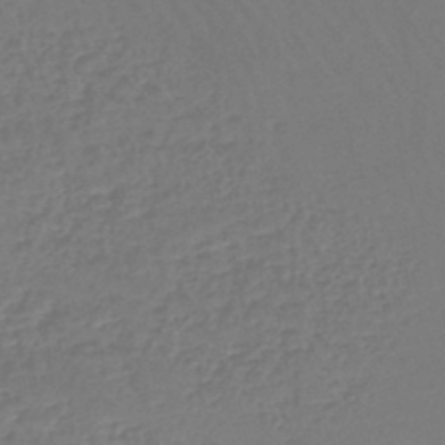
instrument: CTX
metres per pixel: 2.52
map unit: lHb
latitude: -45.4832
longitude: 73.6155
